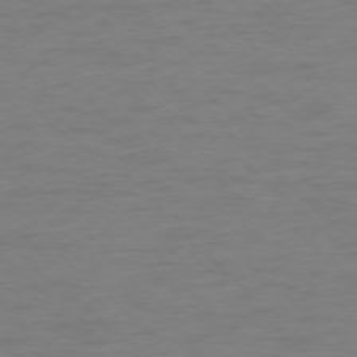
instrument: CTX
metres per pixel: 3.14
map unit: Ap
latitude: -76.9731
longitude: -76.9513
